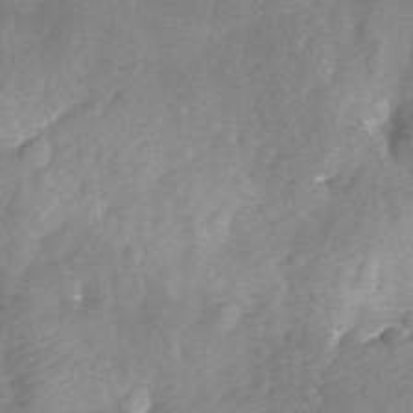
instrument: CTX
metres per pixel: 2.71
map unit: Ave
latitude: 0.6301
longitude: -112.3656
